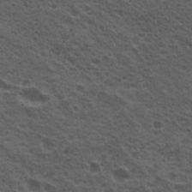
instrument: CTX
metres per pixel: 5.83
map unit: Nhu
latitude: 19.9150
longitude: -31.6127
